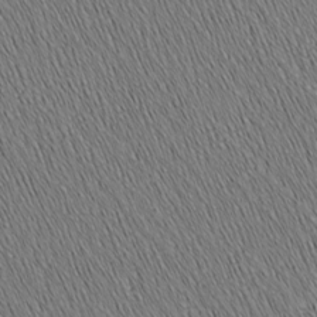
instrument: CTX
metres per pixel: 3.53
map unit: Nhu
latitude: -7.4454
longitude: -152.0444
